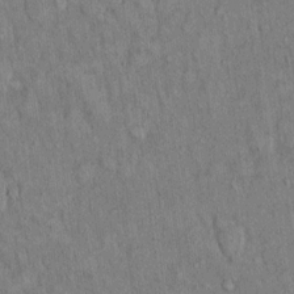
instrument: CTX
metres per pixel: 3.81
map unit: Hto
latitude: 14.0822
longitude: -58.8380
